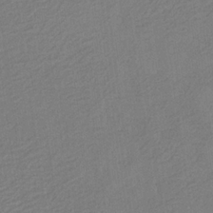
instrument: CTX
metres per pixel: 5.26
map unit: eHb
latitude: -30.1606
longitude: 69.9745
